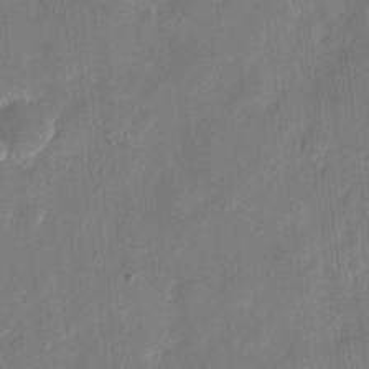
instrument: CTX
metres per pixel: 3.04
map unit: eHh
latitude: 9.8395
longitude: -70.6679
